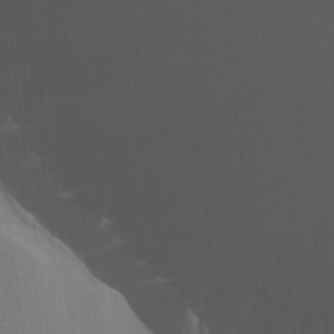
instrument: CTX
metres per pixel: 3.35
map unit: Aa
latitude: 19.0269
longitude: -142.9136
